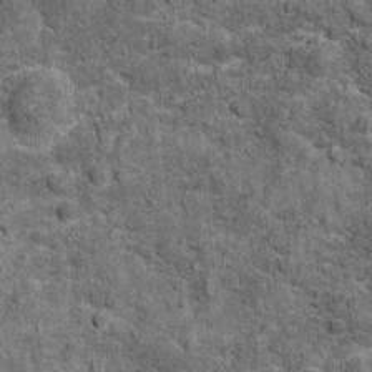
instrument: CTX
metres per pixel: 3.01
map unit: Ht
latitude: 10.8380
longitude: -38.3845
